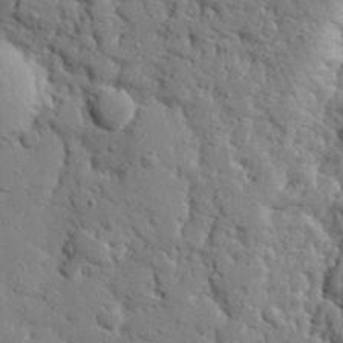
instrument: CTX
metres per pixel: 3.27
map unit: eHh
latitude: 26.6302
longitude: -78.3468
